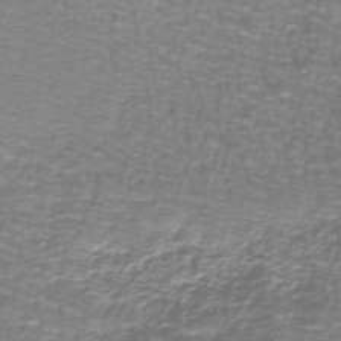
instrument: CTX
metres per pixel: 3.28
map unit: lHb
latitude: -41.6911
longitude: 55.5210
